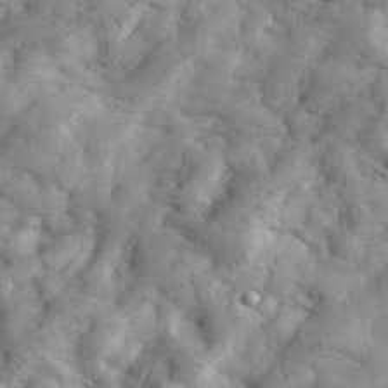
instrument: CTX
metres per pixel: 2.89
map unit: eHh
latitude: 35.3103
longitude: -68.1578
